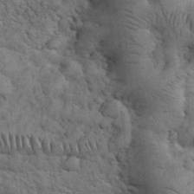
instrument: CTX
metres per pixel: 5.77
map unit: eHh
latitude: 32.7435
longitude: -67.7638
